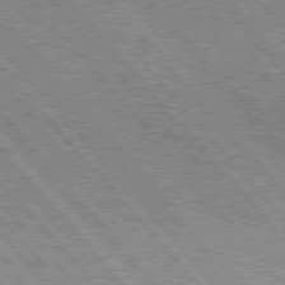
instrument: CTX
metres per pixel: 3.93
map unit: Hpe
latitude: 75.9717
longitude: -126.1767
